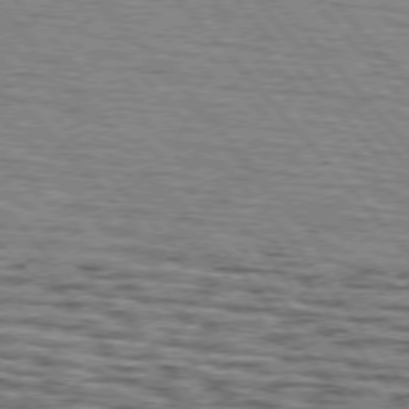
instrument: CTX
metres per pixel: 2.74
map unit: lApd
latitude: 75.6316
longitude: -82.8757
